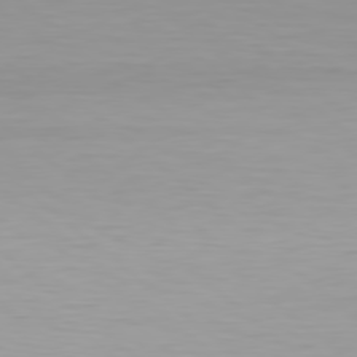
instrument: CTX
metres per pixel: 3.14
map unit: Hpe
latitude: 78.3845
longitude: -169.4238
